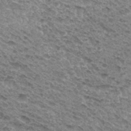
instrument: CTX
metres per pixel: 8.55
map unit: Hto
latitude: 31.9528
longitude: -46.7624
